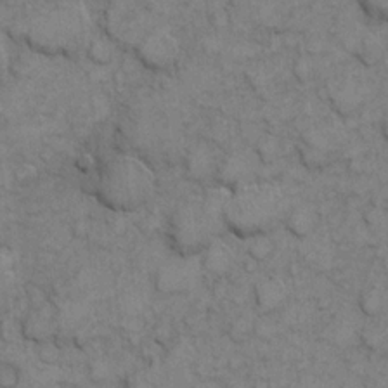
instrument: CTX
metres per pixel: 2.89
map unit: eHh
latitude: 7.2915
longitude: -65.0458
